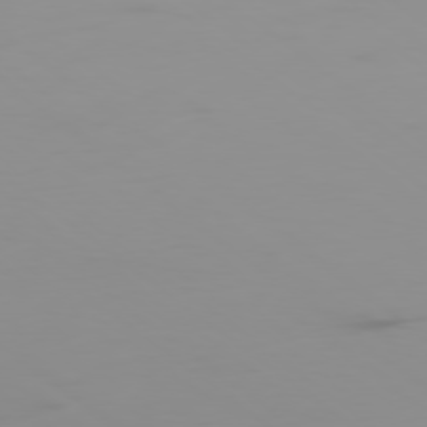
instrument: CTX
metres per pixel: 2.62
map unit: Ap
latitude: -79.2187
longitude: -70.6301
